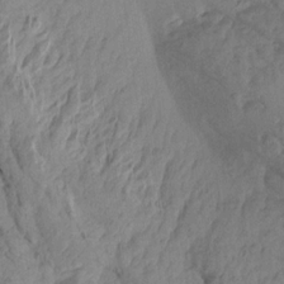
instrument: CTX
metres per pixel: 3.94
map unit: Aa
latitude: 18.6112
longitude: -146.5735
